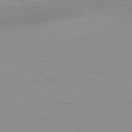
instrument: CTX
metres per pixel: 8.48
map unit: Hpe
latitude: -80.4062
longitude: 18.3873
